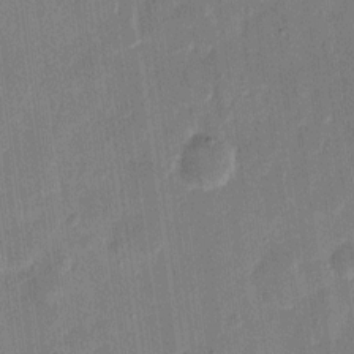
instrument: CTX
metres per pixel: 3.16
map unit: eHh
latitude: 9.8206
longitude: -68.6680
